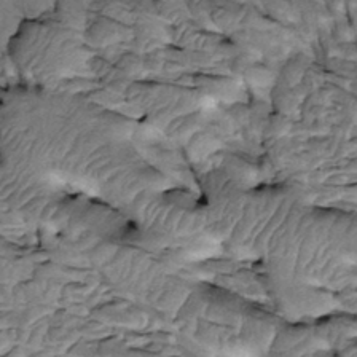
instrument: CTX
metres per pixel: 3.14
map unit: Htu
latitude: -2.6707
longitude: 150.3495
